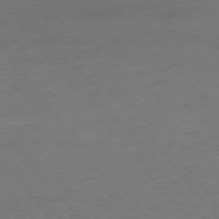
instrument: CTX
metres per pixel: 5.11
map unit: Ap
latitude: -76.1228
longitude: -88.3468
